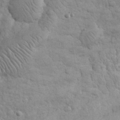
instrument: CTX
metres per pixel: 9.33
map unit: eHh
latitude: 32.2900
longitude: -66.2333
